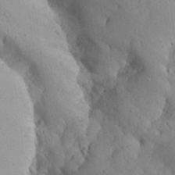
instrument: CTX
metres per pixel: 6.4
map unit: Aa
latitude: 26.7057
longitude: -128.6868
